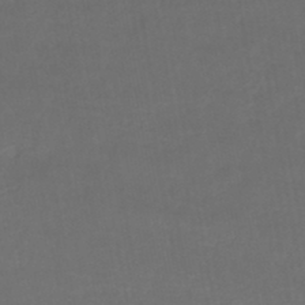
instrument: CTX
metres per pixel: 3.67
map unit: HNhu
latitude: -46.4062
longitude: 92.7841
